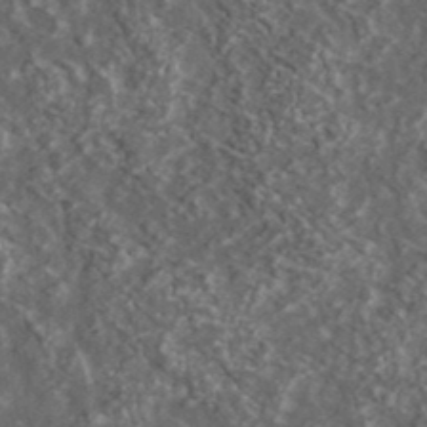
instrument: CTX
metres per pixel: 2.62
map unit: lHvf
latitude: 36.7624
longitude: -87.5938
